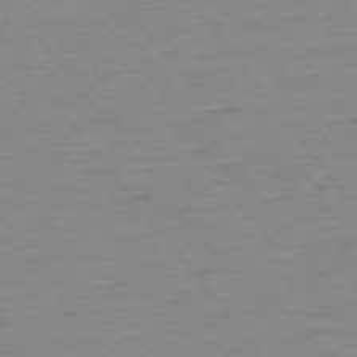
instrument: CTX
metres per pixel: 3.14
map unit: Ap
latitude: -75.4077
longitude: -80.4223
